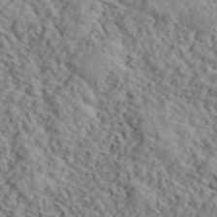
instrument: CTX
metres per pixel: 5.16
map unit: lHvf
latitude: 40.8191
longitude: -87.7449
